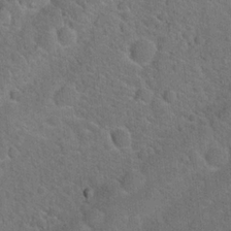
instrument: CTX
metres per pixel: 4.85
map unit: Hto
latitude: 19.6694
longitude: -50.8002
